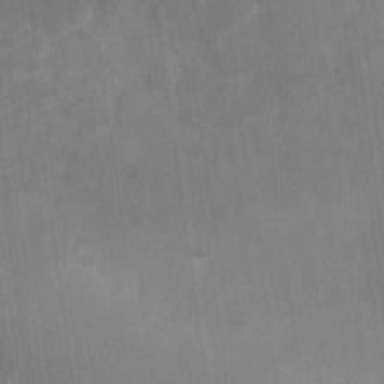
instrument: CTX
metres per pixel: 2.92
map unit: Nhu
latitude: -27.4265
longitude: -74.9136
